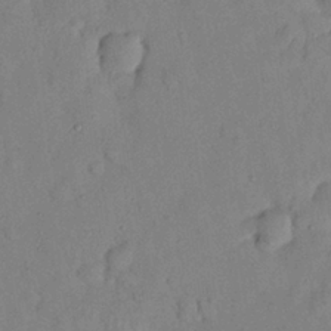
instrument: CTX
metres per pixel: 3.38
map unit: Nhu
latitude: 26.1578
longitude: -73.4049
